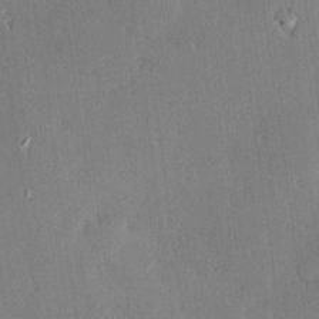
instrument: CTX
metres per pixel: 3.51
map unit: Hve
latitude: 24.9513
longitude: -93.3103
